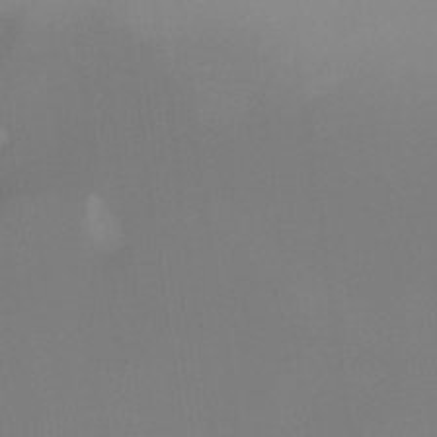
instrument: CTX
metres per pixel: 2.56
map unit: Ht
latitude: -12.1984
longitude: -48.8569
